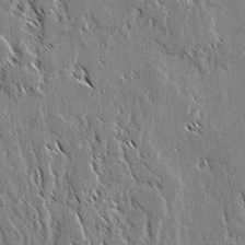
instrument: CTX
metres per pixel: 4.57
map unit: lAvf
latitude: 2.6112
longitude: -106.5735
